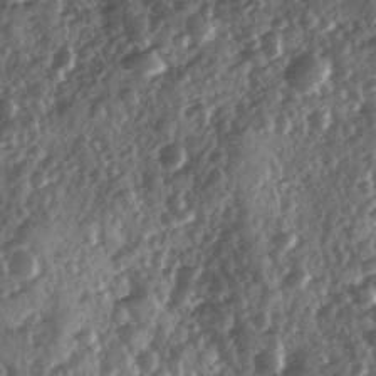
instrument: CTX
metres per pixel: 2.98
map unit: Ave
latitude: 11.0648
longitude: -103.1214
